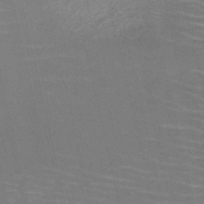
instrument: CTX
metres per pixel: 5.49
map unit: HNb
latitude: -50.9731
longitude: -45.2348
